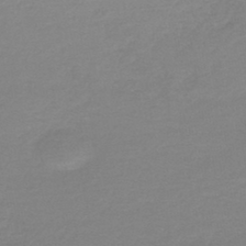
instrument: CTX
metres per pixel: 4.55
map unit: lHb
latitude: -44.2740
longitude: 64.4440
